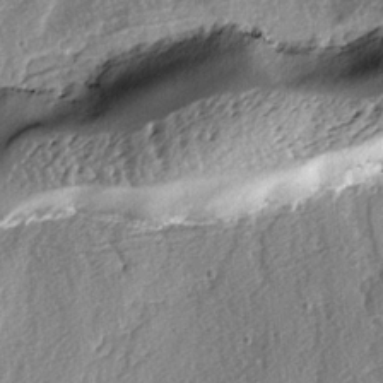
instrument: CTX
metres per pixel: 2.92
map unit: lAvf
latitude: -4.2361
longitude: -108.0633
